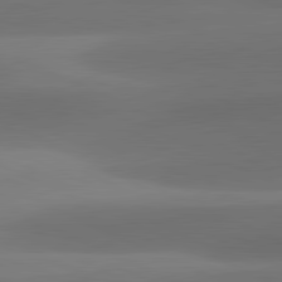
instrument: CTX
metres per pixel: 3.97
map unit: lApd
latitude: 81.5371
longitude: 131.0108
